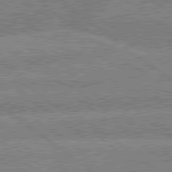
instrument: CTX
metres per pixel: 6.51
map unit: lApd
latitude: 79.5560
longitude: -160.3845
